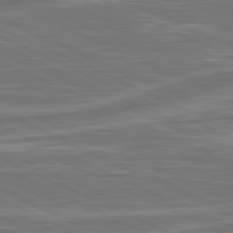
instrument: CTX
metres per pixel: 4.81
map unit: lApd
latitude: 81.3104
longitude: -175.4238
